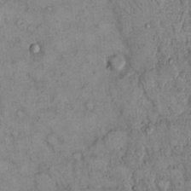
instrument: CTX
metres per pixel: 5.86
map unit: Hto
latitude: 10.6869
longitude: -60.0822
